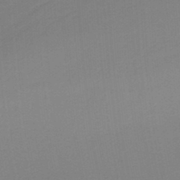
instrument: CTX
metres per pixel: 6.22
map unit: HNb
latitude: -37.1242
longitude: 55.9367
